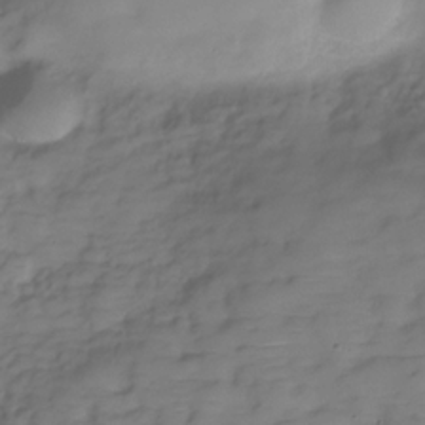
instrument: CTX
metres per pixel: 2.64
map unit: Hve
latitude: -29.5399
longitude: 90.9731
